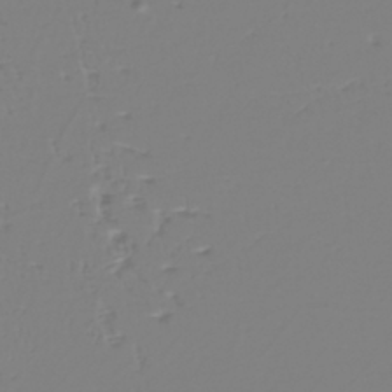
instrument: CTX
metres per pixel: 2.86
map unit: eHh
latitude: -42.2739
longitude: -33.0647
